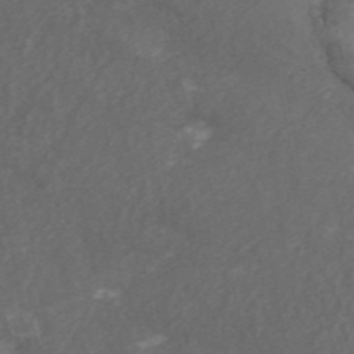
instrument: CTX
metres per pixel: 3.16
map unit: ANa
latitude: 45.8772
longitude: 27.1809
